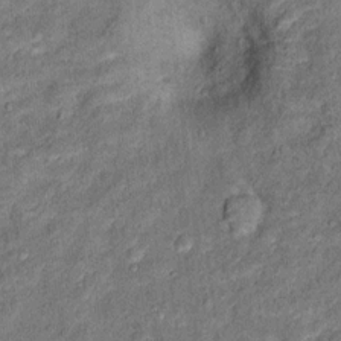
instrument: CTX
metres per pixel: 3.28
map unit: Ht
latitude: 11.9150
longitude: -39.9150
